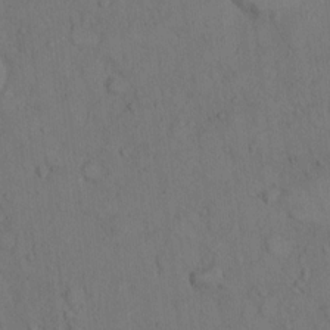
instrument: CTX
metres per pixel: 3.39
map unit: Hto
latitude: 7.9528
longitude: -60.3656
